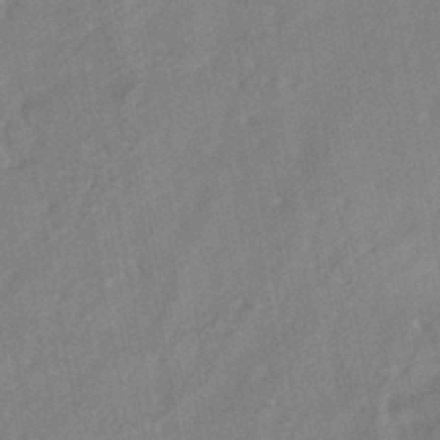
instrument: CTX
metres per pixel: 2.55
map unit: HNhu
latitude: -42.4440
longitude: 91.7478
